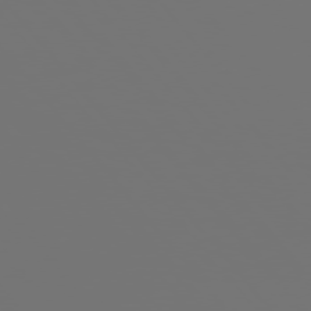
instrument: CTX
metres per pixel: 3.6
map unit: Hpe
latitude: 75.8205
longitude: -127.3482
